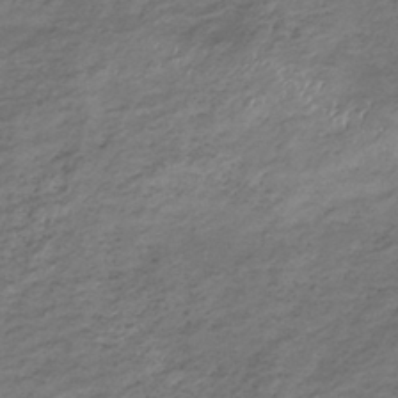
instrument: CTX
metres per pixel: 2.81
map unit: lHb
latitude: -34.6707
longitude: 67.9745
